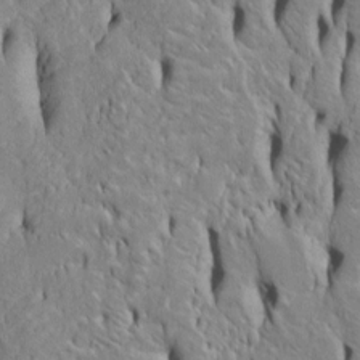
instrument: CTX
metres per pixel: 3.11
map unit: Htu
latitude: -4.8219
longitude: 151.7099
